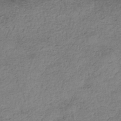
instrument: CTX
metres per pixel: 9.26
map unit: eHh
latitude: -42.6518
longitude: 120.0094
